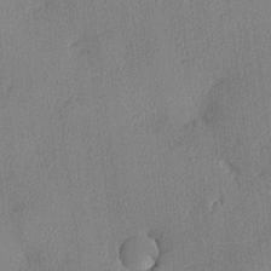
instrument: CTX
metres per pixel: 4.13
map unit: lHvf
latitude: 22.5357
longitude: 140.6896
